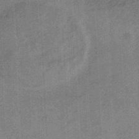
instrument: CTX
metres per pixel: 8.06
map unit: HNb
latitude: -34.3117
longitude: 57.1998
